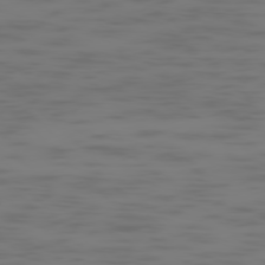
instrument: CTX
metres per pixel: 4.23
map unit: Ap
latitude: -77.9556
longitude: -63.2726
